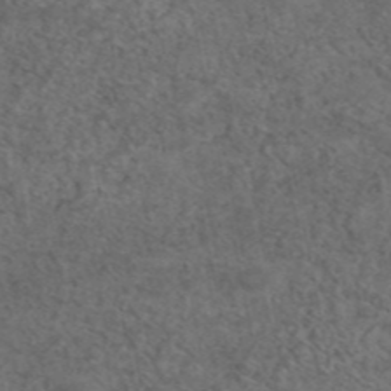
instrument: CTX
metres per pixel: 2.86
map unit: eAb
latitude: 44.6301
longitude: 107.8045
